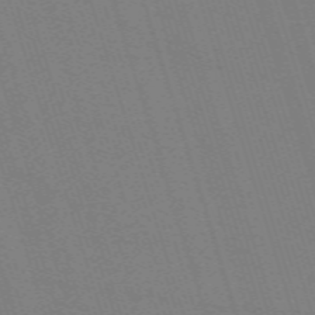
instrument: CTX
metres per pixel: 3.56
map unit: eHh
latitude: -63.1620
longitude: 50.7463
